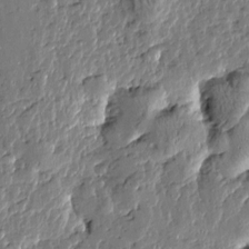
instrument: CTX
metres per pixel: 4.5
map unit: Htu
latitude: -0.0472
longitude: -178.4601
